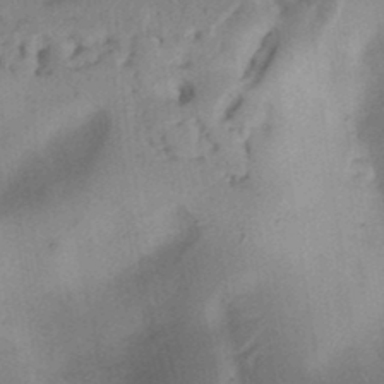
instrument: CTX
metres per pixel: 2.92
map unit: Ht
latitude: 12.1578
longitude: -74.6679
